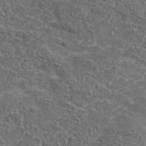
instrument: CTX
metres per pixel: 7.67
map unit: lHvf
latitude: 38.4223
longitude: -87.6694
